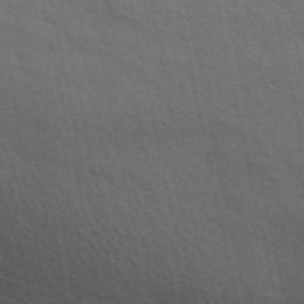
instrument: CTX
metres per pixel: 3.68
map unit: ANa
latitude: 48.6679
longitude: -77.3481
